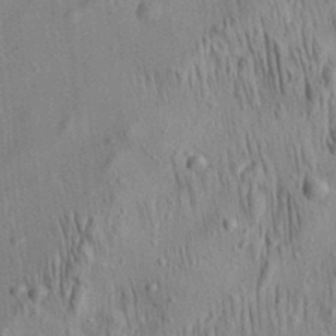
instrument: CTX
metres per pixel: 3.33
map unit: Aa
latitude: 29.3670
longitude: -138.4979
